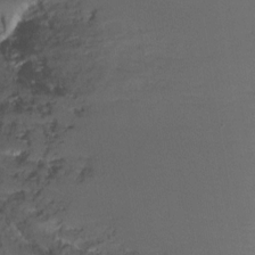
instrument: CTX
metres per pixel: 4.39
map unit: Ht
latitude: -10.6141
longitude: -44.4223
